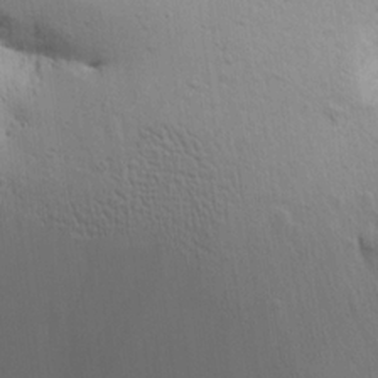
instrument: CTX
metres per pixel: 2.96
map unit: Aa
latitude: 18.2522
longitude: -142.7246
